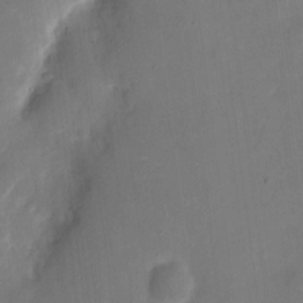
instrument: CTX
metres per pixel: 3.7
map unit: eHh
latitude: 5.2159
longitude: -68.4034
